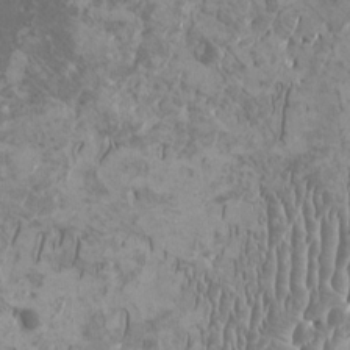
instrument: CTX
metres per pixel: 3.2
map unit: HNhu
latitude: -0.4251
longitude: 1.4455
